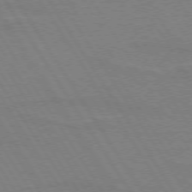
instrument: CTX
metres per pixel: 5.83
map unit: lApd
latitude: 73.8395
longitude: -56.0633
